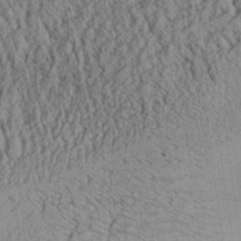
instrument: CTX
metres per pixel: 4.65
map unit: Aa
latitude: 28.2900
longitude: -134.7057
